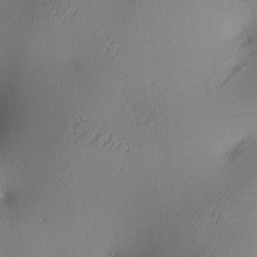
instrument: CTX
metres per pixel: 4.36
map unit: lAa
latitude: 3.1403
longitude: -115.8961
